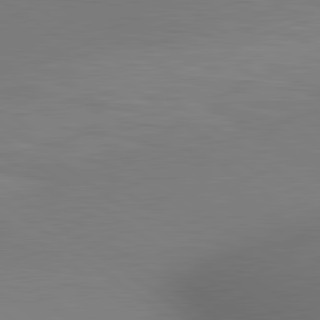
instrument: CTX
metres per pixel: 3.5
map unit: lApd
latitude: 80.2333
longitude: 125.2187
